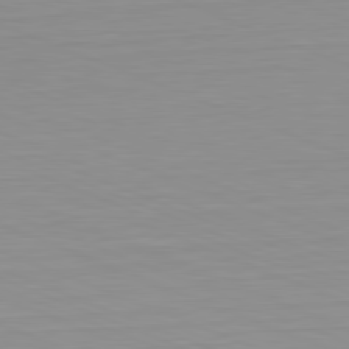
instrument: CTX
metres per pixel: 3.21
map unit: Hpe
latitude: -82.0283
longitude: 6.5951
